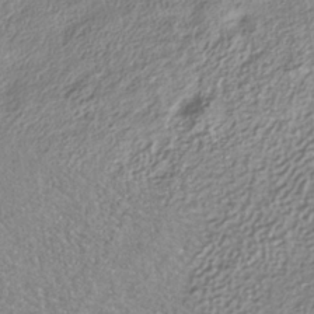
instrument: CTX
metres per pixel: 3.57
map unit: ANa
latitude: -36.4440
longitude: 94.7274
